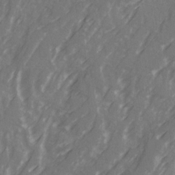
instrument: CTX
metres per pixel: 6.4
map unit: Ave
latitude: 20.8947
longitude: -131.7072
